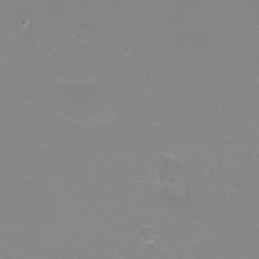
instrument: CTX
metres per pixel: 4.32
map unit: eHh
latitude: -12.4251
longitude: -60.4223
